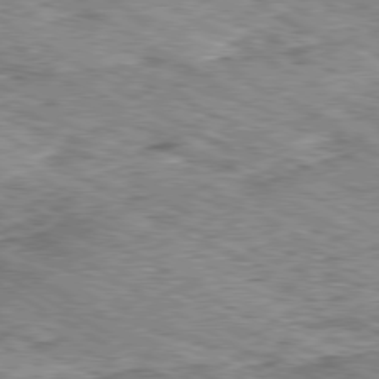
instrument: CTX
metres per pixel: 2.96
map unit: Ap
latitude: -80.3118
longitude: -48.8002
